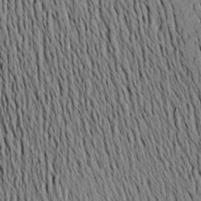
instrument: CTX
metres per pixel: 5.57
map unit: Aa
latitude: 18.0444
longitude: -145.1403
